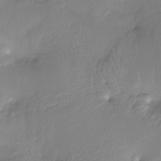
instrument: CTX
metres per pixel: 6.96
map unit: Htu
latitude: -13.0298
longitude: -49.2537
